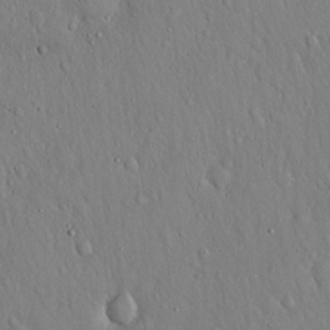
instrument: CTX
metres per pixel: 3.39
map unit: Hto
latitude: 17.5749
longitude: -58.2523
